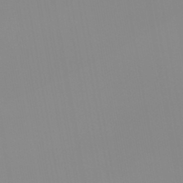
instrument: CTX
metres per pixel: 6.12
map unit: HNb
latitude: -44.7841
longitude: 51.9178
